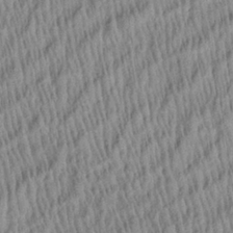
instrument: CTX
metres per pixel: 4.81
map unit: Aa
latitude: 28.9702
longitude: -137.8017
